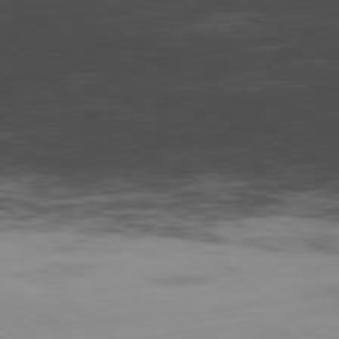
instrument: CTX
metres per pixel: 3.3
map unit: Hpe
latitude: -78.8786
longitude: 12.7085
